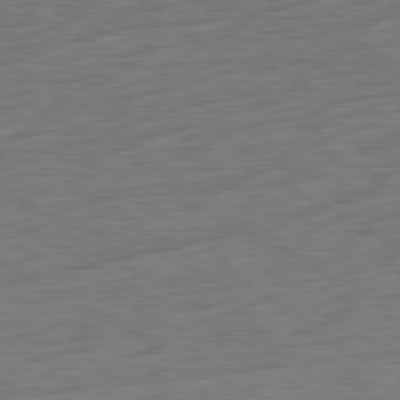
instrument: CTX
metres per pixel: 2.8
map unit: Ap
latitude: -81.3888
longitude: -78.4790
